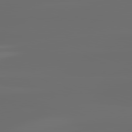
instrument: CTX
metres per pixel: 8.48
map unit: lApd
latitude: 82.2900
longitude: -153.3482
